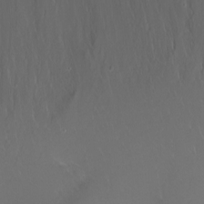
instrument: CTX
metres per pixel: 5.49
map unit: eHh
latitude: -5.7477
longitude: -78.6113
